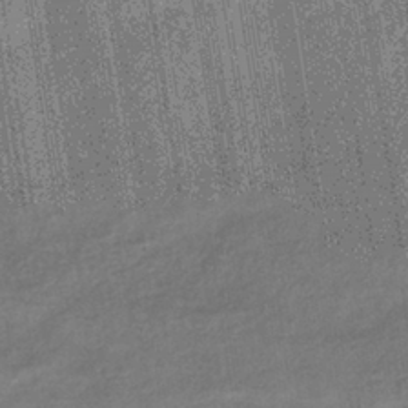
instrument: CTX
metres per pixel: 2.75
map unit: eHb
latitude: -36.0094
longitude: 81.3510
